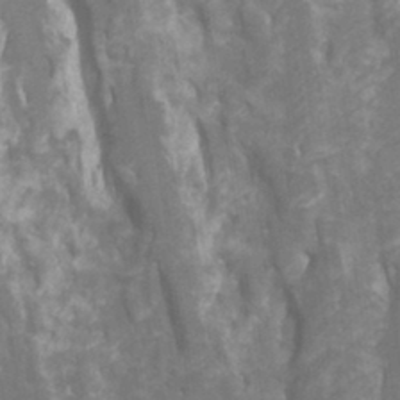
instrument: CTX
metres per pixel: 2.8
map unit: Htu
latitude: -7.6155
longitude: -48.1578
